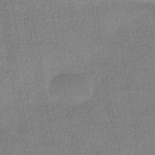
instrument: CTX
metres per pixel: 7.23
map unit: HNhu
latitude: -42.6707
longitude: 95.6721
